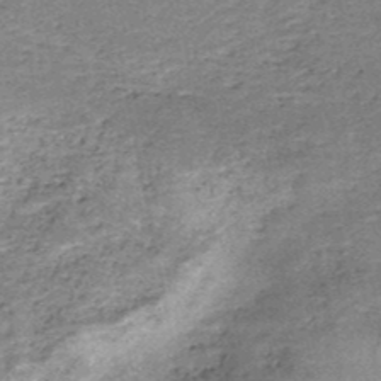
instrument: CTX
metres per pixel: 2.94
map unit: HNb
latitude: -50.0472
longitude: -49.6127
